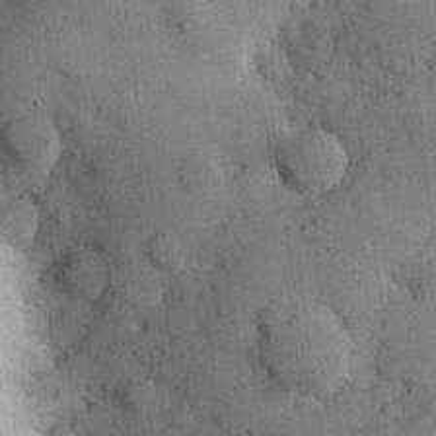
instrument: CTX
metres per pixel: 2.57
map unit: Hve
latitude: 24.4412
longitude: 148.0094
